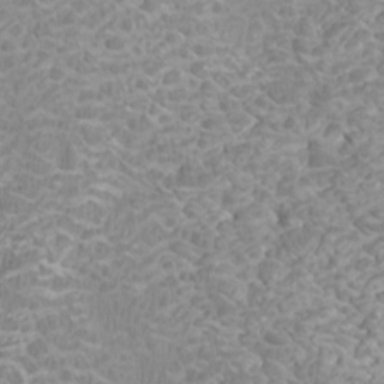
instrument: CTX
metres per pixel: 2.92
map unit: Htu
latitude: 2.0255
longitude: -20.3656
